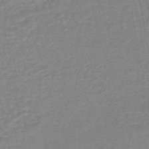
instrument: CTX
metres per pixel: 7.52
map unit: eHb
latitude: -45.5588
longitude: 80.2362
